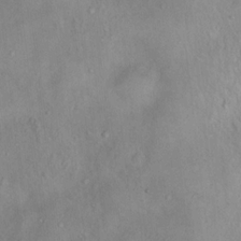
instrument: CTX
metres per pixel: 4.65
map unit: Nhu
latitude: 11.8772
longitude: -26.8380
